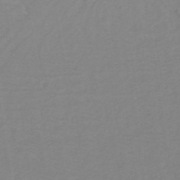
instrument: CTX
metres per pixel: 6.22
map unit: lHb
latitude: -31.2754
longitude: 64.7841
